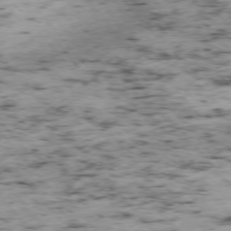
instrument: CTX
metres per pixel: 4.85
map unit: Ap
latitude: -75.9745
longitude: -61.3104
